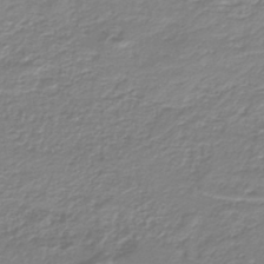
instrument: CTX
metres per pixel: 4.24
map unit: lHb
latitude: -40.8219
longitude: 52.1227
